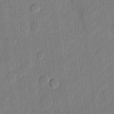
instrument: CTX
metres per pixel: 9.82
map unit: eHh
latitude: 10.8380
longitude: -65.8772
